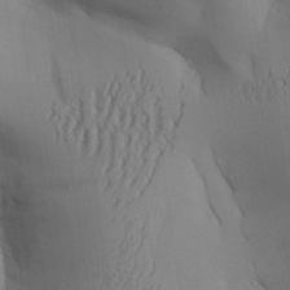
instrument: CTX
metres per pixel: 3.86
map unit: Aa
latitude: 27.5938
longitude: -132.2712
